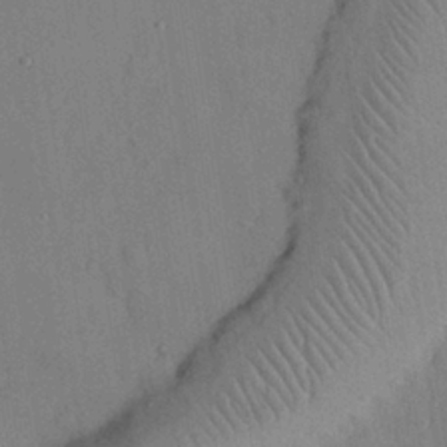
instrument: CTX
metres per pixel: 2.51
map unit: Nhu
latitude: 27.0648
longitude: -69.6883
